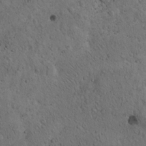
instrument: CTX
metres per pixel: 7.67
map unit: Hto
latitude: 13.9339
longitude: -55.7261
